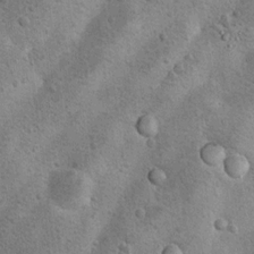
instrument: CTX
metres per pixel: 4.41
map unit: Hto
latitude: 11.4238
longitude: -36.1200
